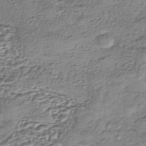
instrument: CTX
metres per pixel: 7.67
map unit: eHh
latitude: -43.4076
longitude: 121.9745
